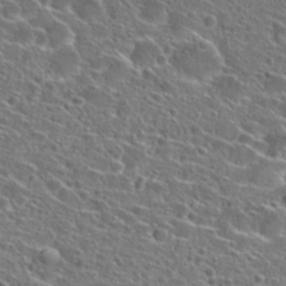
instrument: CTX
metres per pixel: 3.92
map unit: Hto
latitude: 25.9528
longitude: -46.4790
